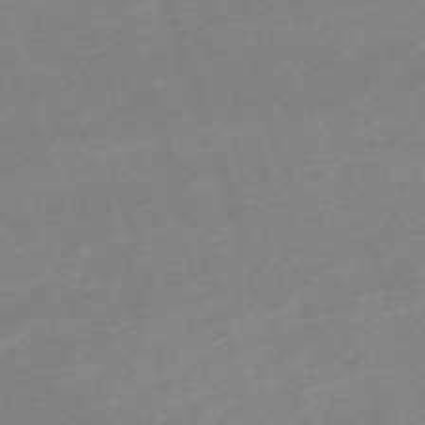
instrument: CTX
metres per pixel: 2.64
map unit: eHh
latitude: -64.4818
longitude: 50.2739
